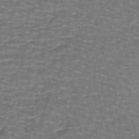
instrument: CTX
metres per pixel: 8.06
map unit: lHb
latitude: -43.5777
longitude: 55.3510
